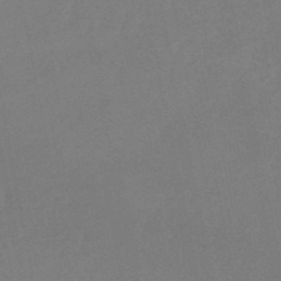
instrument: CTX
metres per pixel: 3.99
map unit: lHb
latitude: -50.2173
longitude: 81.5777
